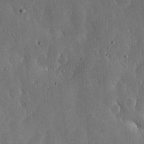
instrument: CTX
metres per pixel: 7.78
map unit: lHvf
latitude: 18.9891
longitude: -115.0458
